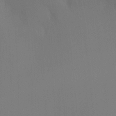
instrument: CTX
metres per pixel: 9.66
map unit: Ht
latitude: -8.9542
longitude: -31.1970
